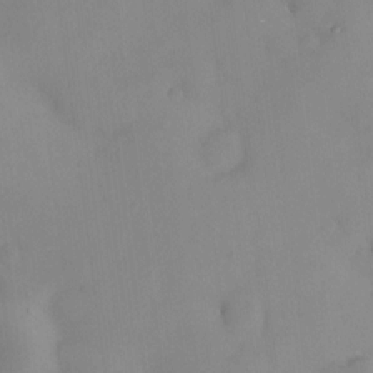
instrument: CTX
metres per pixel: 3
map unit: HNhu
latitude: 6.5357
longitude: 13.2943
